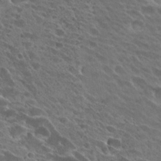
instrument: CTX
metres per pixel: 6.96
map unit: Hto
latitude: 27.4804
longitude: -41.8772
